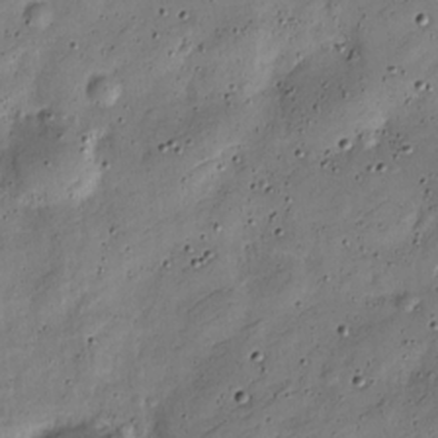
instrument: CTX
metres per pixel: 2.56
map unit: Nve
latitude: -25.7477
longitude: 106.4062
